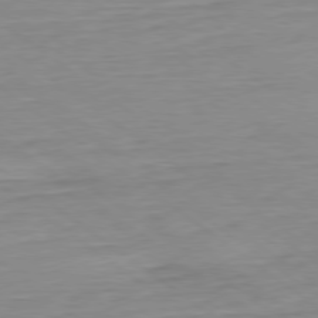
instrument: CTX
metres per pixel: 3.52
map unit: Ap
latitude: -79.5399
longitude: -56.3089
